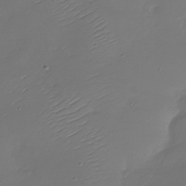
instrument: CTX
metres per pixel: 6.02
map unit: Nhu
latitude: -28.6519
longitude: -60.0255
